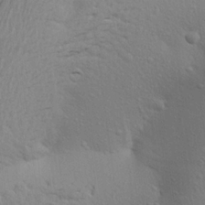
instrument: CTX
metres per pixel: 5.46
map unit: Aa
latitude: 21.4994
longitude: -148.3278
